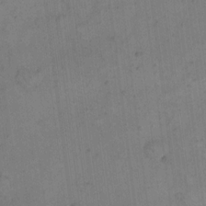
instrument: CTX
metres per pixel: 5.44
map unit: eHh
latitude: 14.4601
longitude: -67.0080
